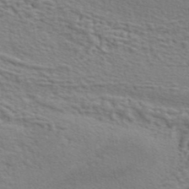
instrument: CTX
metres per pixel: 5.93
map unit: ANa
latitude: 41.7071
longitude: 54.6519
